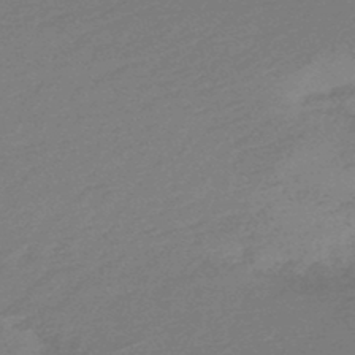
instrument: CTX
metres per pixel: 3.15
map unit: HNb
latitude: -47.8233
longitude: 60.1606
